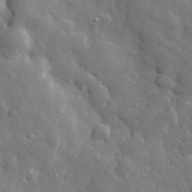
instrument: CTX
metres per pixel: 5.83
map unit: eHh
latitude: 29.1592
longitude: -78.5168
